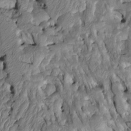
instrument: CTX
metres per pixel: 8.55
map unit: Htu
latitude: -2.4818
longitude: 149.7100
